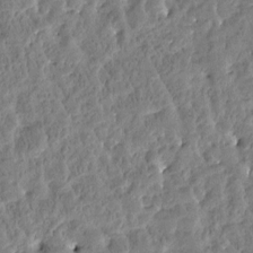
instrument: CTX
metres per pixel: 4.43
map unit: Htu
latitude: -3.4454
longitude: 175.9556
